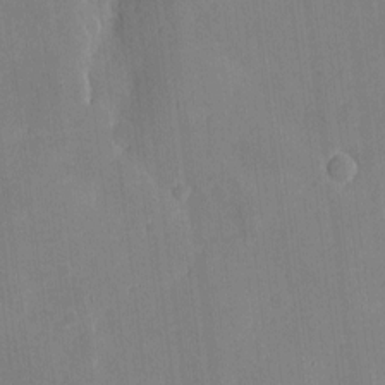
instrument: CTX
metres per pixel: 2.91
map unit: eHh
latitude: 4.3845
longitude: -72.8191
